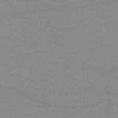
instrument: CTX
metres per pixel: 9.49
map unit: HNb
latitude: -49.8423
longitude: -40.6868
